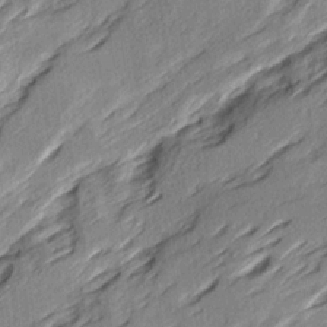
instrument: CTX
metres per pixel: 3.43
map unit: Ave
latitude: 15.9528
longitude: -137.5749
